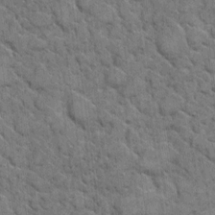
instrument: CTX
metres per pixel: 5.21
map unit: eHh
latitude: 7.5182
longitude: -64.1956
